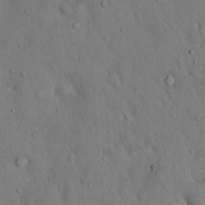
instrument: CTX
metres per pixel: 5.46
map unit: Hto
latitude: 14.9892
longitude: -59.5182
